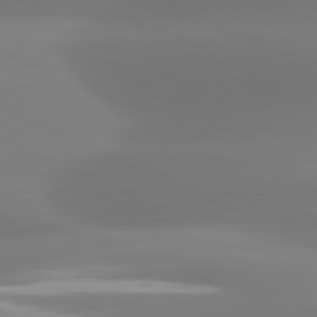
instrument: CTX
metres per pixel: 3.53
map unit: lApd
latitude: 81.2726
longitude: -160.5923
